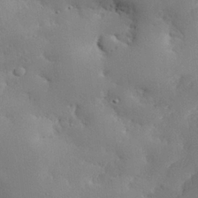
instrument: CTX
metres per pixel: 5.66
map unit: eHh
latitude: 29.1592
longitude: -82.1766
